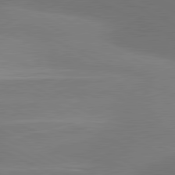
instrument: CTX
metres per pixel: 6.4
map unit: lApd
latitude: 80.9325
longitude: 126.3306
